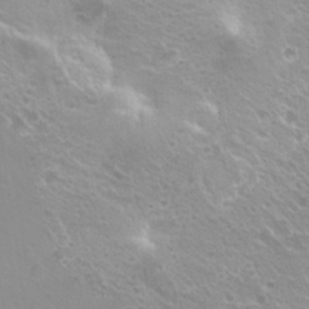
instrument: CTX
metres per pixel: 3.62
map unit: Hto
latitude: 20.2145
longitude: -33.7450
